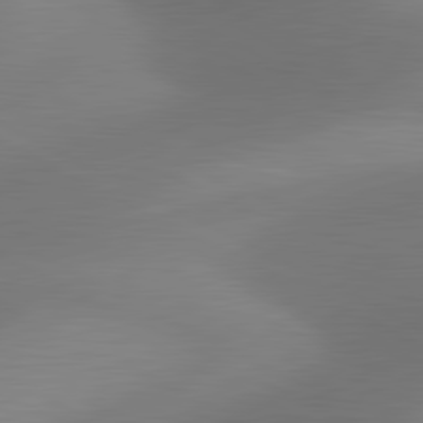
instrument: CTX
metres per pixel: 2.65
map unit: lApd
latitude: 81.1970
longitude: 132.5763
